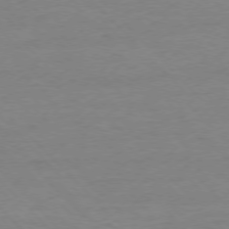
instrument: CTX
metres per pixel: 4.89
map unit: Ap
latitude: -77.2187
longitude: -92.8569
